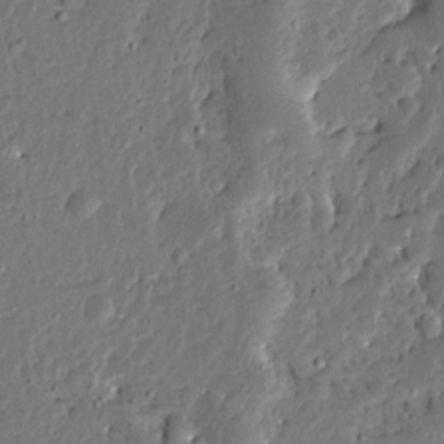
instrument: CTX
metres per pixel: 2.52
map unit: Ave
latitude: 13.6883
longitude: -137.9528
